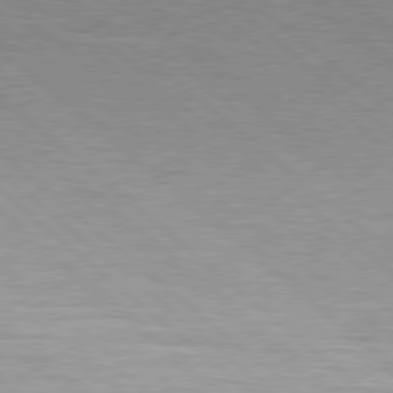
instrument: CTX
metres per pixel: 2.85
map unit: Hpe
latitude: 78.5924
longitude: -140.1766
